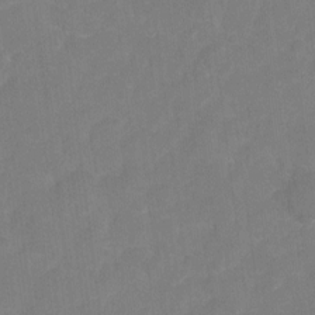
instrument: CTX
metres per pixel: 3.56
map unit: Hto
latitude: 3.4615
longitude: -33.2159
